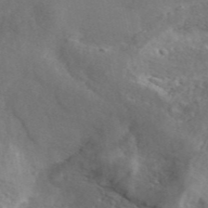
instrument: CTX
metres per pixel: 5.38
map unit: ANa
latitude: 45.3292
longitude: 27.1998
